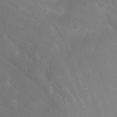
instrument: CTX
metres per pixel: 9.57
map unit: Nhu
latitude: -4.9541
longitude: -72.7436
